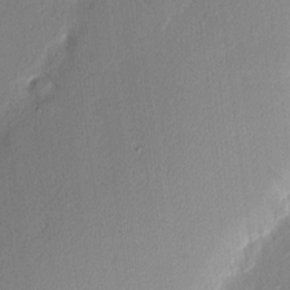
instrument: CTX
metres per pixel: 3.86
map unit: Nhu
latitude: 2.7246
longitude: -76.8380
